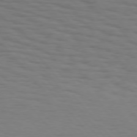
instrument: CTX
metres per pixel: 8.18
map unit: Hpe
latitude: 75.4615
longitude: -132.3467
